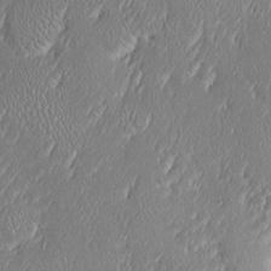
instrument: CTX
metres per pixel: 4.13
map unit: Htu
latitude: -6.5196
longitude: 158.1417
